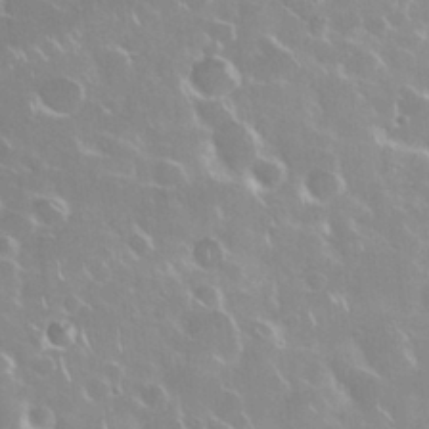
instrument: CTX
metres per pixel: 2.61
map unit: Nhu
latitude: 28.5923
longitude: -61.1592
